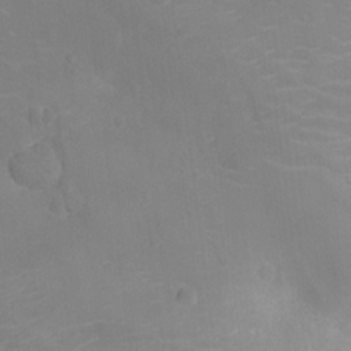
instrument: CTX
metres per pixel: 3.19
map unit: Ht
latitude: -11.7667
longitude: -21.4238
